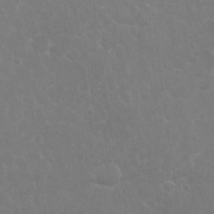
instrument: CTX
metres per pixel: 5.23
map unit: Nhu
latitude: 26.1011
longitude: -51.7638
